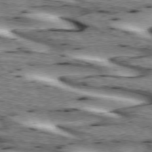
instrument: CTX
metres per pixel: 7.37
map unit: lApd
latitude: 73.2159
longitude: -54.5546
